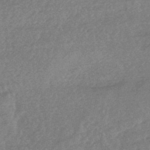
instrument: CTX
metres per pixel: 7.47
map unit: HNhu
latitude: -45.5021
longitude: 92.9353
